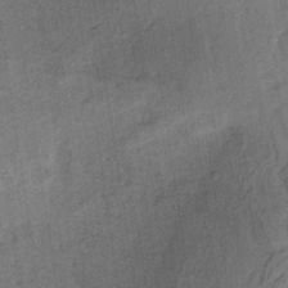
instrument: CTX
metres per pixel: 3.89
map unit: HNb
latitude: -32.7086
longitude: 62.5196
